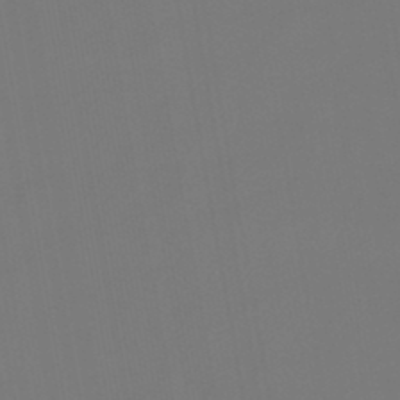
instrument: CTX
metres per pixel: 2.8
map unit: lHb
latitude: -46.9352
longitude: 71.2565
